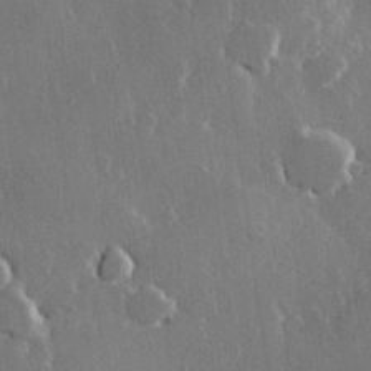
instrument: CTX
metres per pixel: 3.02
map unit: Hve
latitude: 22.3845
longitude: 147.7477
